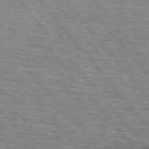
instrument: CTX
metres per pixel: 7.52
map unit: lApd
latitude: 75.4615
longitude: -76.8758
